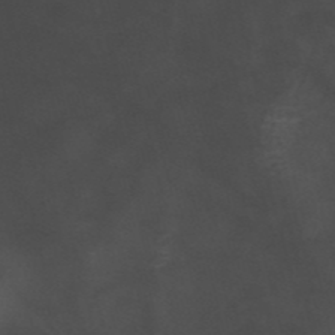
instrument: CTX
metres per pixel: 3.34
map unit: HNb
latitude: -51.7855
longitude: -45.9717
